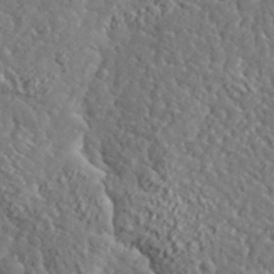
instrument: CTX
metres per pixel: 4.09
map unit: lHvf
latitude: 37.8017
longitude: -92.3278
